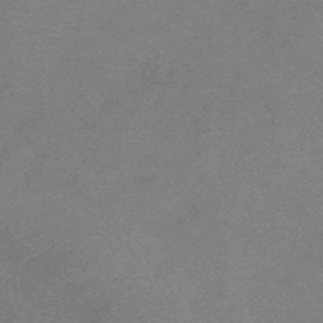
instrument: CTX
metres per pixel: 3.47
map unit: lHb
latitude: -40.5763
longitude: 74.9353
